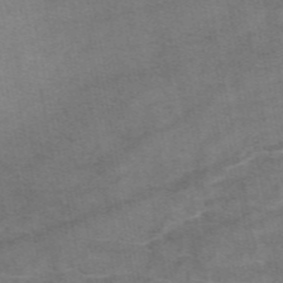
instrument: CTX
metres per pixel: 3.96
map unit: eAb
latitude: 49.4426
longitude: 103.6533
